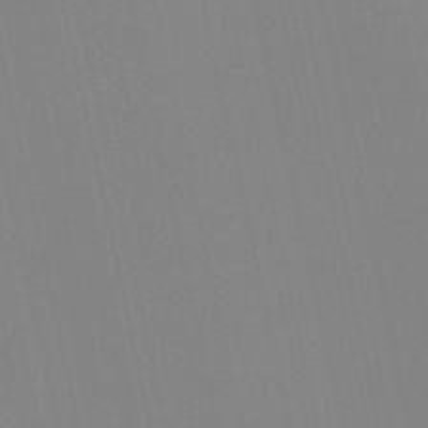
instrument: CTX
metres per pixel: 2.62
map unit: HNb
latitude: -52.9919
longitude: -36.8002
